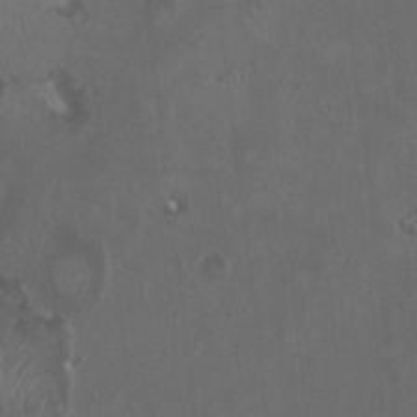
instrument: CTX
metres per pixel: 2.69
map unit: HNhu
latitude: 1.5560
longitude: -3.9906
